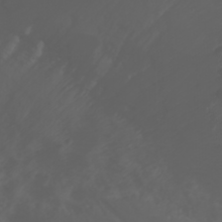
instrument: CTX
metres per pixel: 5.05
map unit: Nhu
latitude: -2.0472
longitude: -75.4993
